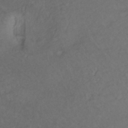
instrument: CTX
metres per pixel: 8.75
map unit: ANa
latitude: -38.5007
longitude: 94.7652
